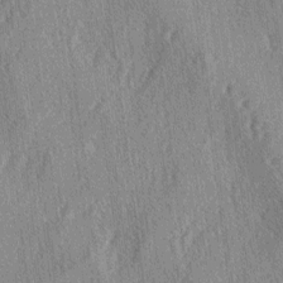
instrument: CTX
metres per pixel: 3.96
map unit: lAa
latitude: -4.8597
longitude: -126.1956
